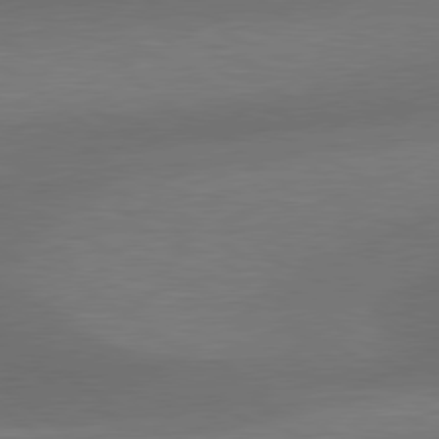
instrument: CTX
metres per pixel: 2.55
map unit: lApd
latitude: 79.5749
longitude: -89.3860
